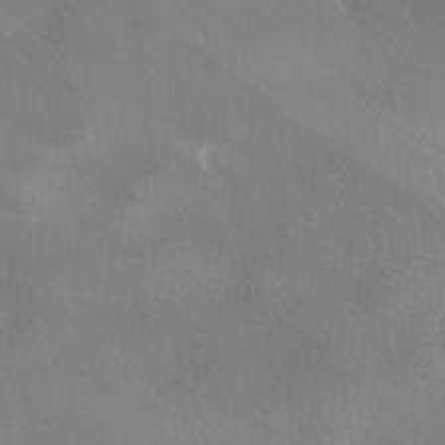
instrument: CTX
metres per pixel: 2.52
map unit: Ave
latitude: -7.2376
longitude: -122.7813
